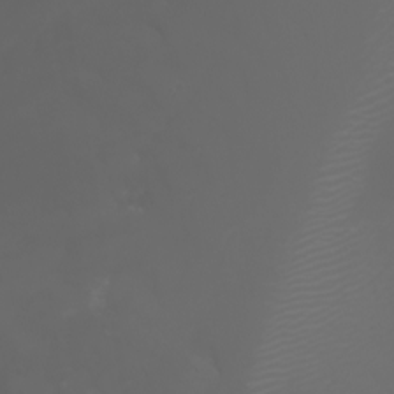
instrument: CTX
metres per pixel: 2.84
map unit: Nhu
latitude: -7.1053
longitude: -85.7450
